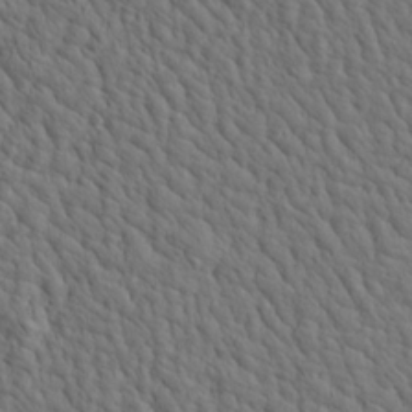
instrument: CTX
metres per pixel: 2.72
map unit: Aa
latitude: 19.5182
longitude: -141.4426
